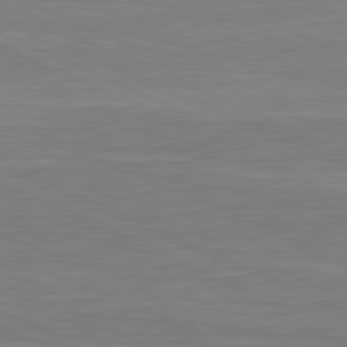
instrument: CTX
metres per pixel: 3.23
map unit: lApd
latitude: 81.4993
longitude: -170.2144
